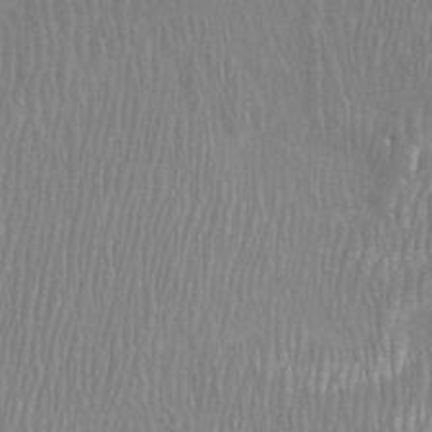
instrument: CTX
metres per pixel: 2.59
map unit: Htu
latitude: -8.5196
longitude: -75.1214
